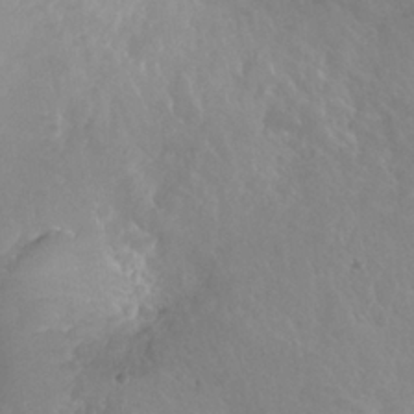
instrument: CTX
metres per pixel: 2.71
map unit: Nhu
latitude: 25.4237
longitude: -53.1592
